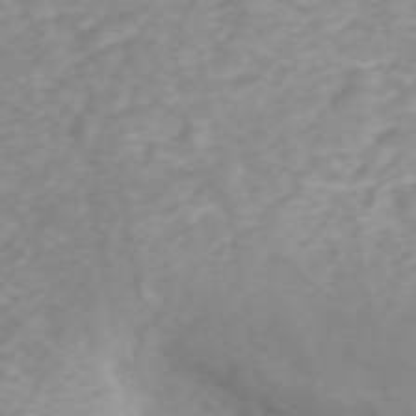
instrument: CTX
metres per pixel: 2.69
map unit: ANa
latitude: 46.3279
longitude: 21.7099
